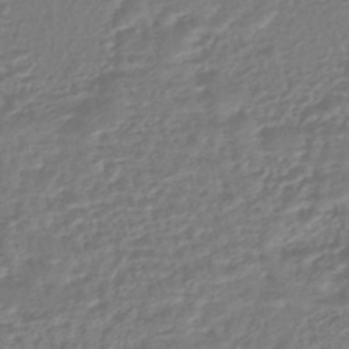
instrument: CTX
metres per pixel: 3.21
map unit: HNhu
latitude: -45.8611
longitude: 99.2187
